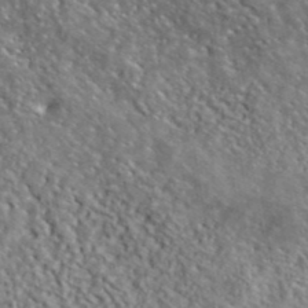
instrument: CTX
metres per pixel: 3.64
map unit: lHvf
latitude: 40.7435
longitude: -89.0648
